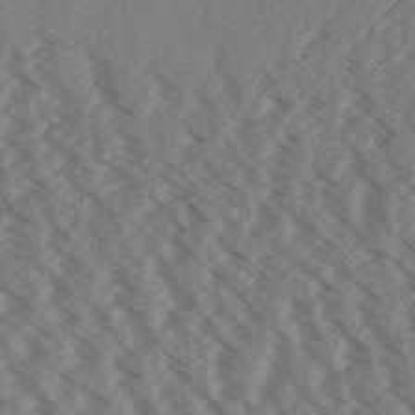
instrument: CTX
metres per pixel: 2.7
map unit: Aa
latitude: 31.9528
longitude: -138.9703
